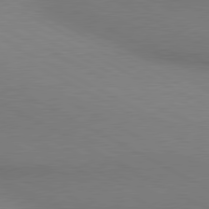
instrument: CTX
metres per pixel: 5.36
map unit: lApd
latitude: 80.5546
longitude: 139.8612
